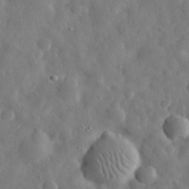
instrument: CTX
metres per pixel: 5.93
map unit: eHh
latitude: 30.6491
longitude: -74.5168
